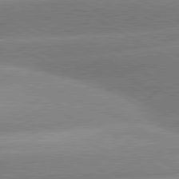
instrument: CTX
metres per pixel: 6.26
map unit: lApd
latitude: 80.4601
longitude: -155.3104
